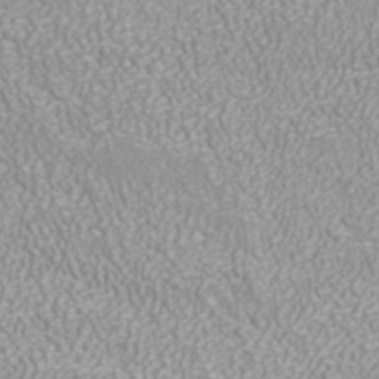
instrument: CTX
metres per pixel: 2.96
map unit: ANa
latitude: 40.4412
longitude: 24.8786
